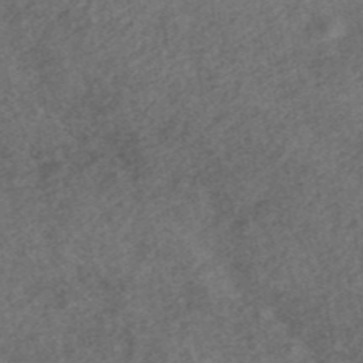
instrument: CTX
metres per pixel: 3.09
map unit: ANa
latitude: 43.7261
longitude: 26.6896
